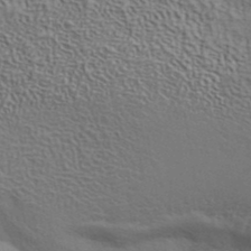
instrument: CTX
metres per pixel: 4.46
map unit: ANa
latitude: 38.9325
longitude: 28.8786
